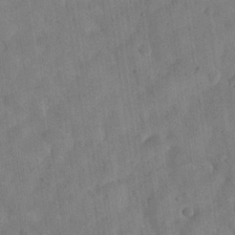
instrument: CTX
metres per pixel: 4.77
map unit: eHh
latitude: 30.3090
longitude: -73.9339
